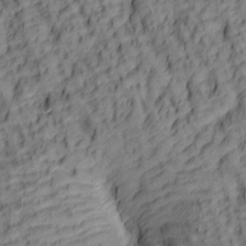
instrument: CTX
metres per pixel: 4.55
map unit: lAa
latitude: 5.6505
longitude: -116.3467
